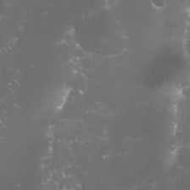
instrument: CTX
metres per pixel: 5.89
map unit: Nhu
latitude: 27.4049
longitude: -60.6490
